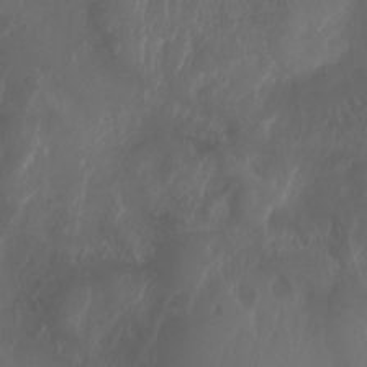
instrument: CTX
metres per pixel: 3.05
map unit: Aa
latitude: -8.0661
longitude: -79.1592
